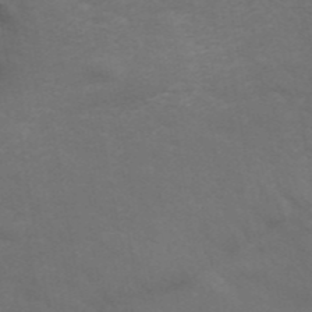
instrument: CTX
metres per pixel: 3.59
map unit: ANa
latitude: 44.0255
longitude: 26.3495
